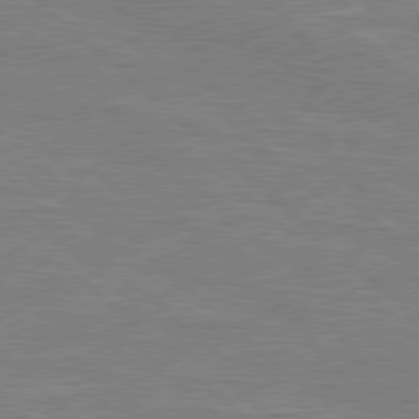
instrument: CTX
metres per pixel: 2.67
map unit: Hpe
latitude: 78.3279
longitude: -152.2145
